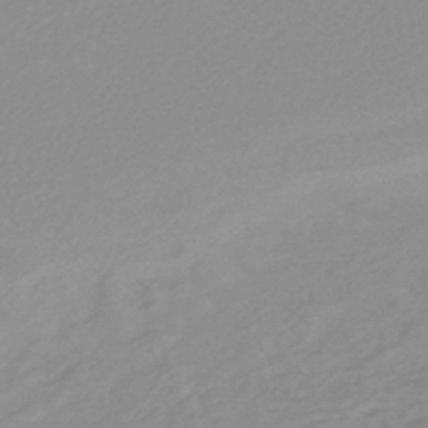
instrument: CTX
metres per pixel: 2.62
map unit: lHb
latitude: -44.1606
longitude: 79.3509
